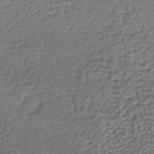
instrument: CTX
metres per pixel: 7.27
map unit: lHb
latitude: -35.8800
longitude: 60.5952
